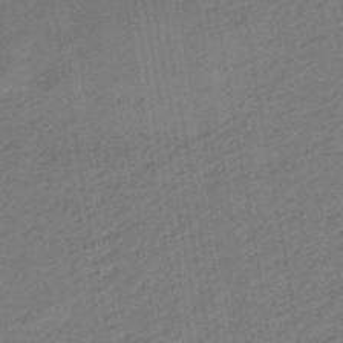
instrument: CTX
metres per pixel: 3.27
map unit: eHb
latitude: -47.0486
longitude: 88.1417
